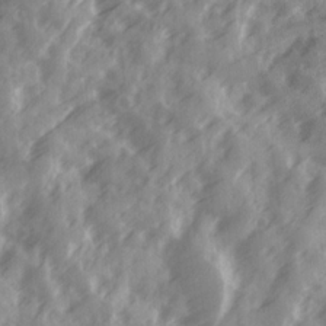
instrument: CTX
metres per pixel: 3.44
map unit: Ave
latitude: 19.0836
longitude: -131.4427
